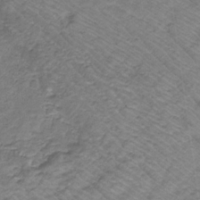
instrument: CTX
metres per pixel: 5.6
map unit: eHb
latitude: -32.1795
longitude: 67.5021
